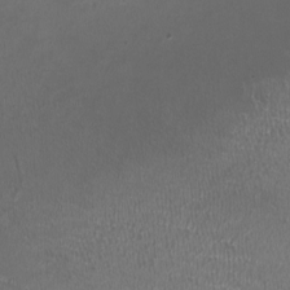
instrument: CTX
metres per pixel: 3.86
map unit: HNhu
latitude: -0.3307
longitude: -2.8758
